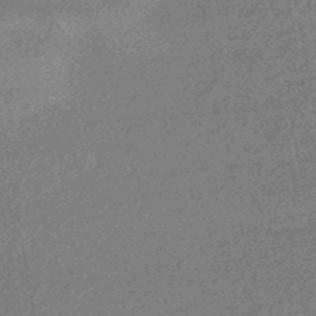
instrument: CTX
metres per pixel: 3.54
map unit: eHb
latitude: -44.5196
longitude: 88.8975
